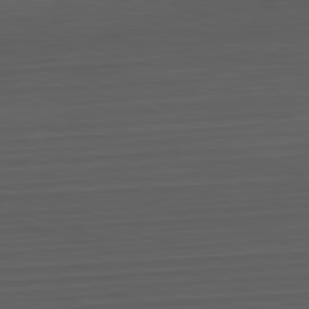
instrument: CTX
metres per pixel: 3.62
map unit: Hpe
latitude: -82.7085
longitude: 11.7667
